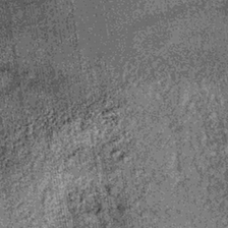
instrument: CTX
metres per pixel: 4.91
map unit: lHb
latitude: -36.4062
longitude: 67.4644
